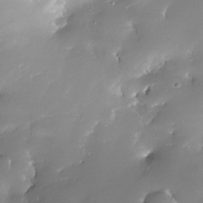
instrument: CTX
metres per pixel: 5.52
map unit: Nhe
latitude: -32.8030
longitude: -117.6883
